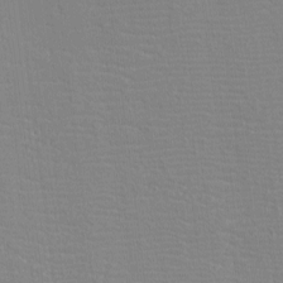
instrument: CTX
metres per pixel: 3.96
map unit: eHh
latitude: -3.4832
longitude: -86.1200
